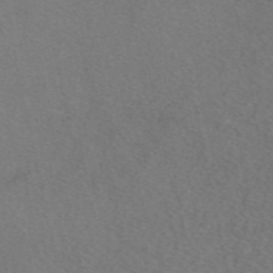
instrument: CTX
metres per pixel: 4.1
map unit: eAb
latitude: 48.8758
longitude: 107.5399
